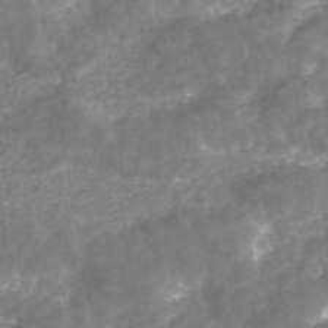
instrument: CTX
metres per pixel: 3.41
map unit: ANa
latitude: 43.8394
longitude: 24.6140
